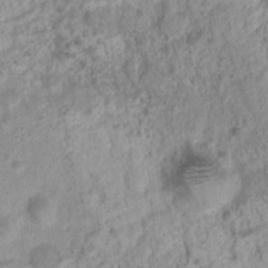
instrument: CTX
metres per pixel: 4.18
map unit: Nhu
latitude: 4.5546
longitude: -17.9717
